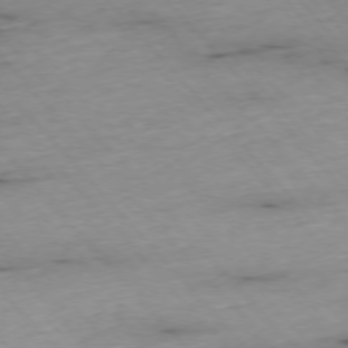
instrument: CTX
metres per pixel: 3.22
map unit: Ap
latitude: -76.2739
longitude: -89.9528
